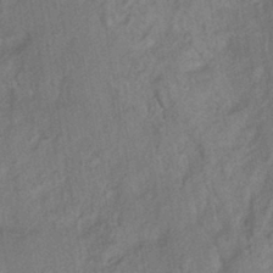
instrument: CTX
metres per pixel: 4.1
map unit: HNhu
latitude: -41.7100
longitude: 91.6533
